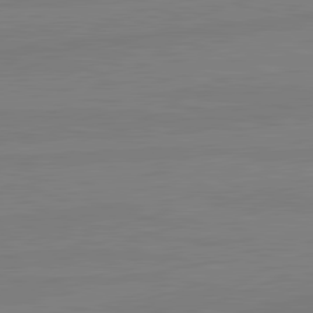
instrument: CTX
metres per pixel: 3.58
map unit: lApd
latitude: 81.5749
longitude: -179.3860
